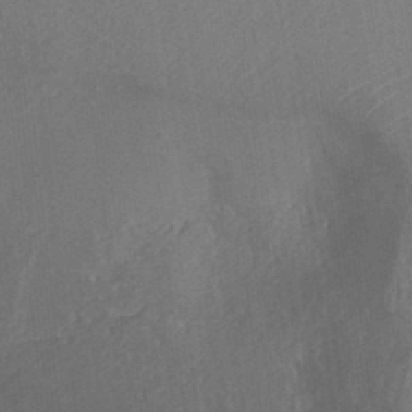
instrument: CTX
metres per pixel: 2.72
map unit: ANa
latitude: -38.7463
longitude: 94.5007
